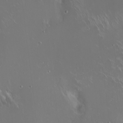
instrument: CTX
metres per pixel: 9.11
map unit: eHh
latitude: 1.4993
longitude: -54.2711
